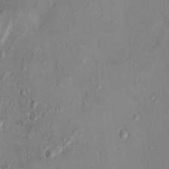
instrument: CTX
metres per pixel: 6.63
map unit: HNhu
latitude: 3.1592
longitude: -7.0458
